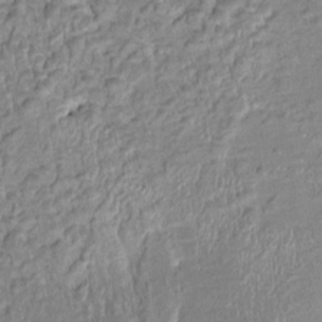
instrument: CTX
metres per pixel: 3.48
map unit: HNhu
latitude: 3.5560
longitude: -7.6694
